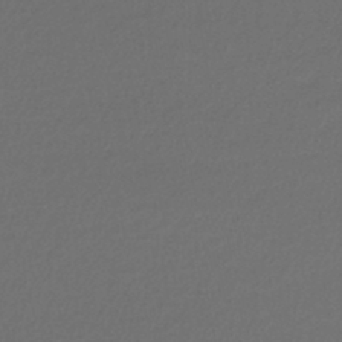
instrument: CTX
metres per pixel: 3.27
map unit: lHb
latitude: -42.9541
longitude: 72.7085
